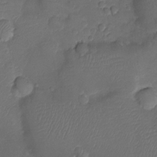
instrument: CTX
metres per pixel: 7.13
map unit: Ht
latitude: -6.6140
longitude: -21.3104
